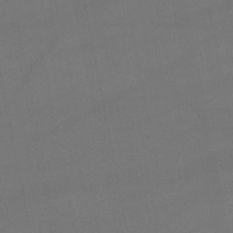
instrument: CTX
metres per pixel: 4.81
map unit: lHb
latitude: -47.6722
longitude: 73.8611
